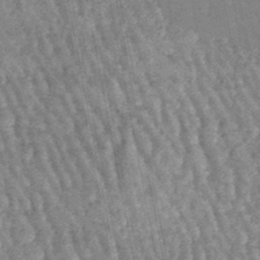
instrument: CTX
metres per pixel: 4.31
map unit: lHb
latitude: -46.8408
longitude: 78.5195
